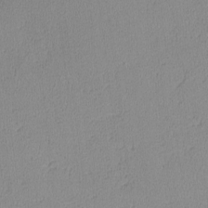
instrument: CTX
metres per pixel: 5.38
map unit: lHvf
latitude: -14.4062
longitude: -102.3467
